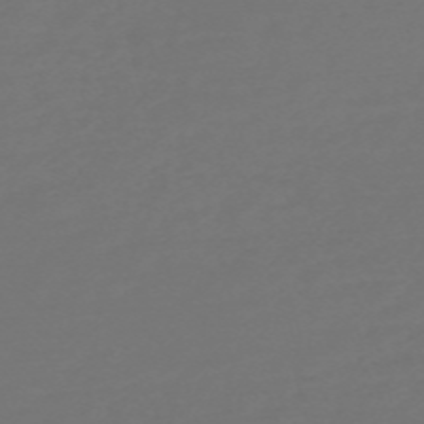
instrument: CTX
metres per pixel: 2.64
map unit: Nve
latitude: -59.1809
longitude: 56.6140
